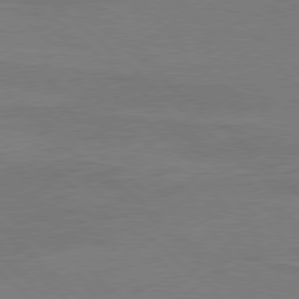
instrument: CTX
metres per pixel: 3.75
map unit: Ap
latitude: -80.1606
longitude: -54.8569
